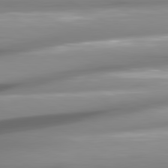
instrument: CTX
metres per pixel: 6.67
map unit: lApd
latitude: 80.9703
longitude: -145.5182
